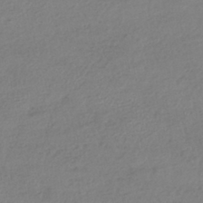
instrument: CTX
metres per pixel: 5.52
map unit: HNhu
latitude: -42.1983
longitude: 97.3510
